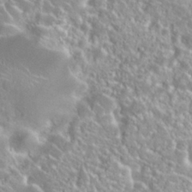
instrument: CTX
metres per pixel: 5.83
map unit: Nhu
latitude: 28.0444
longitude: -51.2537
